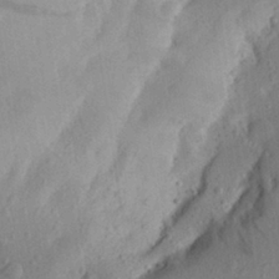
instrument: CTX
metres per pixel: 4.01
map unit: Aa
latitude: 26.5546
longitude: -146.4034
